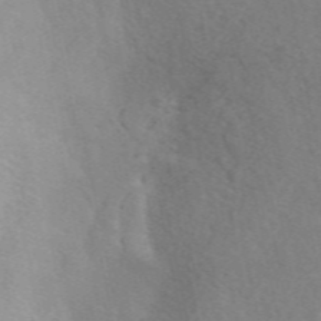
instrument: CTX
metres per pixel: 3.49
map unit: eAb
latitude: 50.2711
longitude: 118.2173
